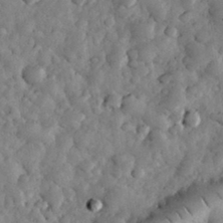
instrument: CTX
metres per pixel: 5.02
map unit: eHh
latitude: 33.9150
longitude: -68.5735
